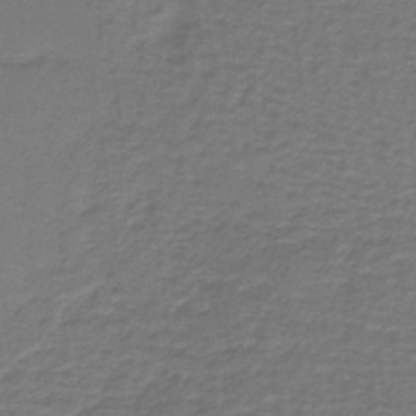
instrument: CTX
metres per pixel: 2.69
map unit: lHb
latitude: -38.5196
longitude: 57.6722
